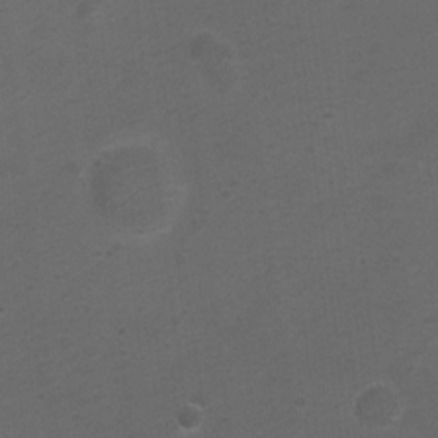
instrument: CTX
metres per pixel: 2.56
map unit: Ht
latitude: 4.6301
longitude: -29.3481
